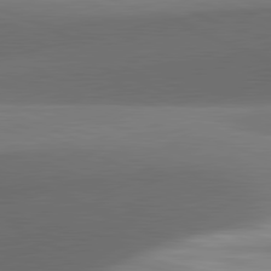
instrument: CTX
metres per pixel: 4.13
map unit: lApd
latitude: 81.7639
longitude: 132.3307
